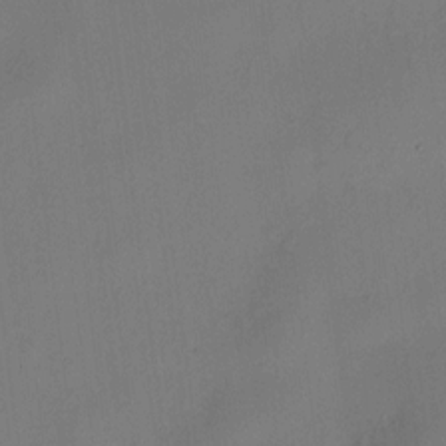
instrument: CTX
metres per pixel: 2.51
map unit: HNhu
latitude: 8.7057
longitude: 15.1998
